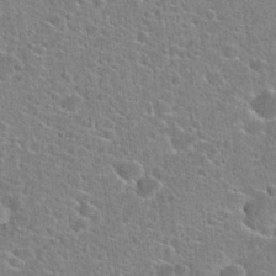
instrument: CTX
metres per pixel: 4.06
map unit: Hto
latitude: 22.3278
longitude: -44.5923
